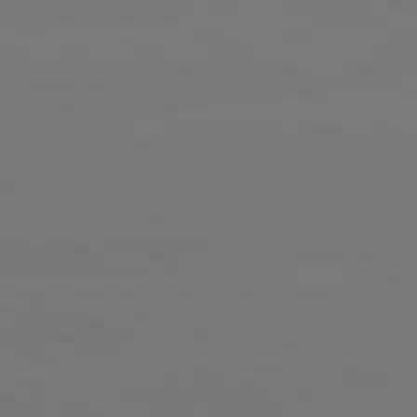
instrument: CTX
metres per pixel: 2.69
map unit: lApd
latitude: 81.1592
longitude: -149.1025
